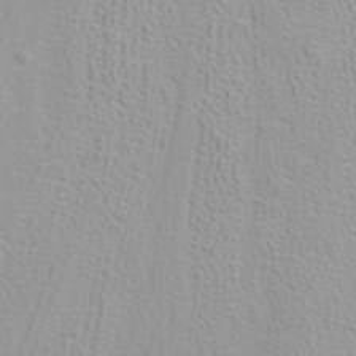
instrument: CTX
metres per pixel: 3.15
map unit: ANa
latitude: 37.1214
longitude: 13.9556
